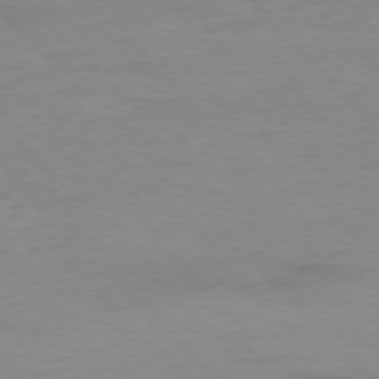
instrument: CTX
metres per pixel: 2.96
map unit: Ap
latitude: -77.2943
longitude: -83.2537
